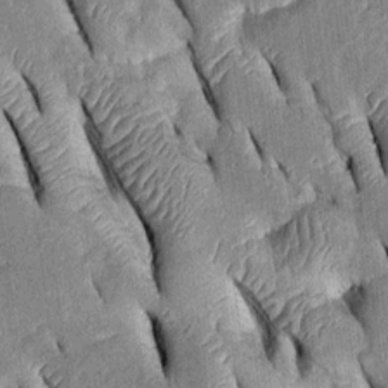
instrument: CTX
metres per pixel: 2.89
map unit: Htu
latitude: -0.1606
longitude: 149.8234
